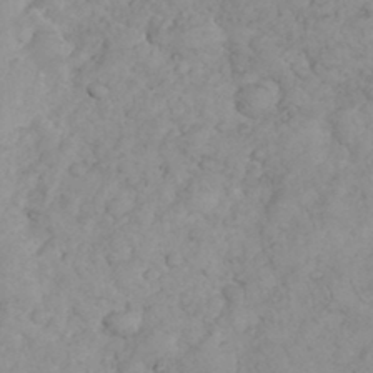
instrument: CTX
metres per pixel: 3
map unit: eHh
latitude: 35.8772
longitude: -63.6127
